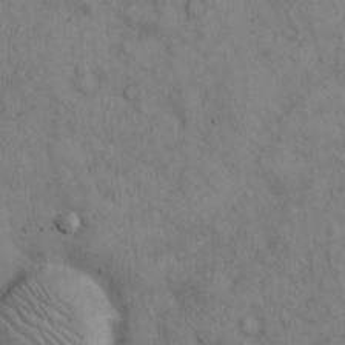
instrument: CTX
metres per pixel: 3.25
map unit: Hto
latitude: 12.6302
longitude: -59.8017
